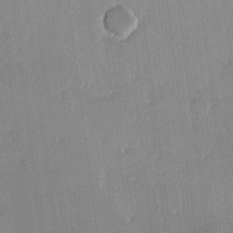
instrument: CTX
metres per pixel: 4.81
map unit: Hve
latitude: 22.2522
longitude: 148.2740
